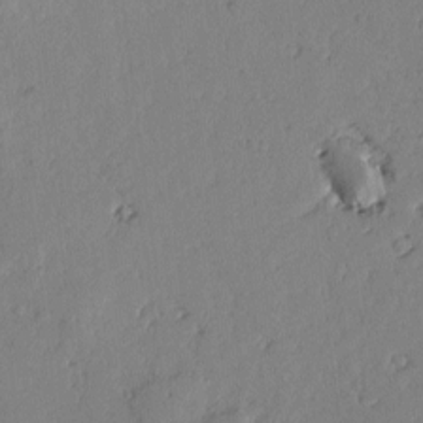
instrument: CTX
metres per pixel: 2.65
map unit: lAvf
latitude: -2.6140
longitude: -106.3278
